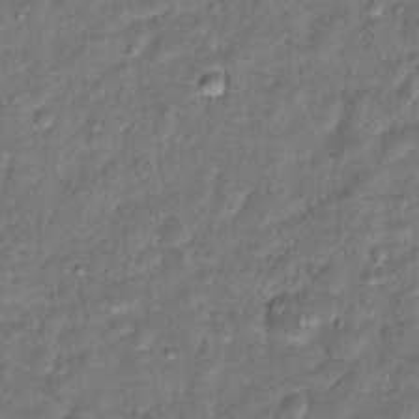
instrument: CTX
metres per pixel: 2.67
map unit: Hto
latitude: 12.2523
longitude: -36.7813
